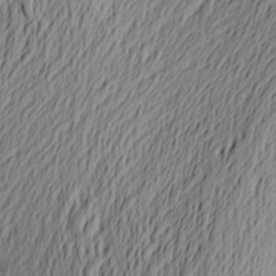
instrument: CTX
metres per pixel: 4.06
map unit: Aa
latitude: 24.4223
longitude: -145.9339
